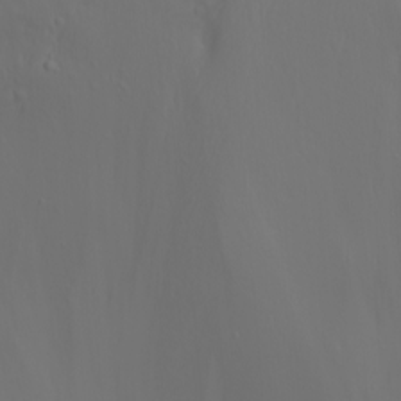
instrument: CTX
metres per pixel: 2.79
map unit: Nhu
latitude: -7.2943
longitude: -82.8569
